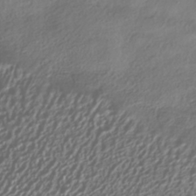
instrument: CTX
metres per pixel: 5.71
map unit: HNhu
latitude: -40.9542
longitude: 102.0094
